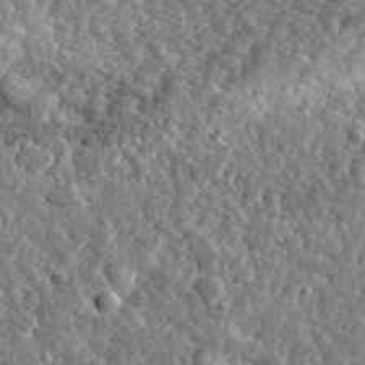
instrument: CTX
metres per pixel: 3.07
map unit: eHh
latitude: 34.8380
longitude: -79.8395
